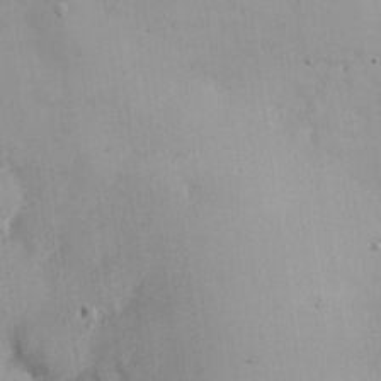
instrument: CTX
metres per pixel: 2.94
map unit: Nhu
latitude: 26.1767
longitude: -69.2537
